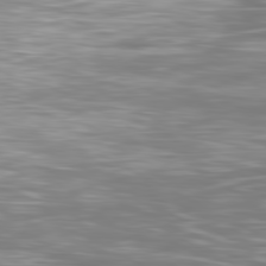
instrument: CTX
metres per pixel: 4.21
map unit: Ap
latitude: -80.9920
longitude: -59.9528
